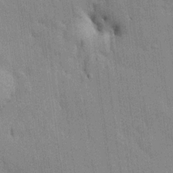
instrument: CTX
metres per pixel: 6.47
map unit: HNhu
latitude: 15.1970
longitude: 11.5210
